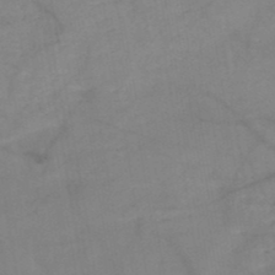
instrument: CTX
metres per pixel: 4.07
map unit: HNb
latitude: -49.5588
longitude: -39.8394
